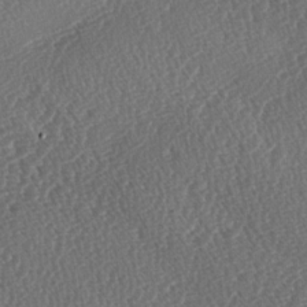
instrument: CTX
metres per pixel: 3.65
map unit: lAa
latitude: -2.8596
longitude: -128.1956
